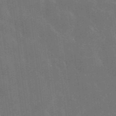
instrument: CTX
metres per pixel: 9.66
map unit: lHvf
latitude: 36.8380
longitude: -90.9136
